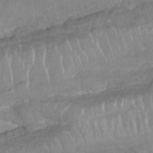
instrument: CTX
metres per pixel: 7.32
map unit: Nhu
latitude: 26.5735
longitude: -62.7247
